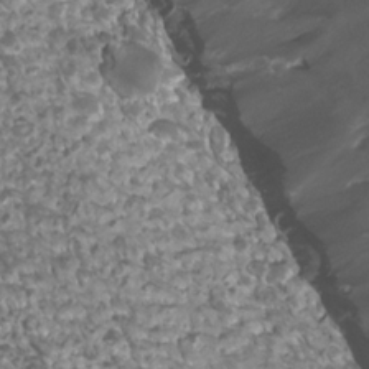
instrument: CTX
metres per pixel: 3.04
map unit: Htu
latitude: 3.2726
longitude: -21.2348
